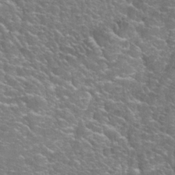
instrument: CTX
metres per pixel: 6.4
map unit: Hto
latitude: 27.2726
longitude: -50.1011
